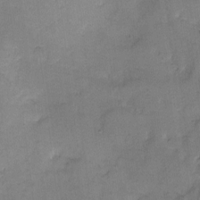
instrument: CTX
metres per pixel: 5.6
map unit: Hto
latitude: 6.7624
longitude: -62.3845
